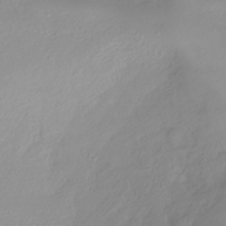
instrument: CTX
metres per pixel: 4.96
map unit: HNhu
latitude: -40.8786
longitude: 100.8030
